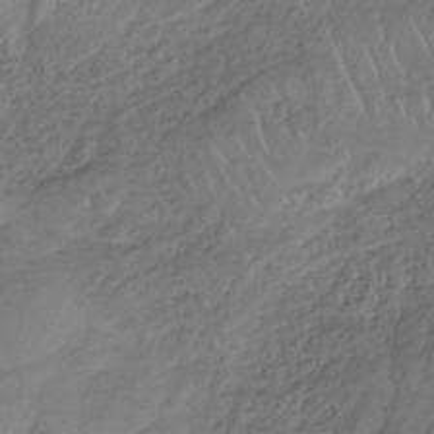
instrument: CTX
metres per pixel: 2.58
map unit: lHb
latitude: -37.3698
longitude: 68.1983
